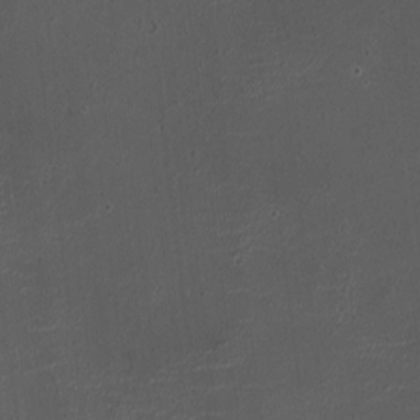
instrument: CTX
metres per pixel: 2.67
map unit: HNhu
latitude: 6.3845
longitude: 6.3306
